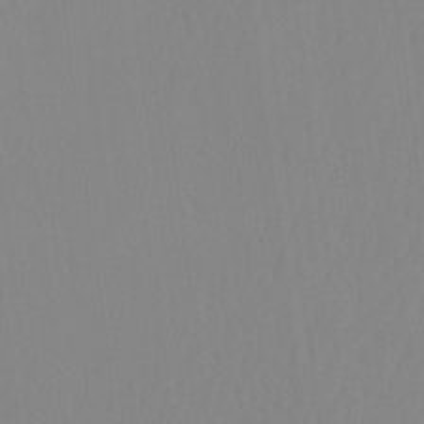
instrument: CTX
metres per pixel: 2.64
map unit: eHh
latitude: -4.1605
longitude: 14.6708
